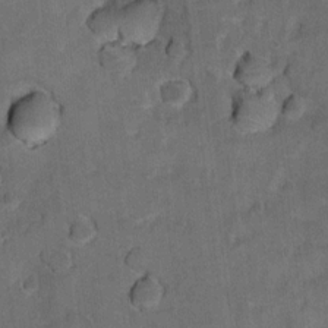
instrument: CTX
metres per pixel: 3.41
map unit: Ht
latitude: 11.7450
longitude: -32.7435
